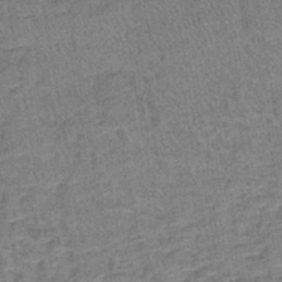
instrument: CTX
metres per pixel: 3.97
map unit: lHb
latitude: -40.7274
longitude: 57.8989
